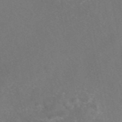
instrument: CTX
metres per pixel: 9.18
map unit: eAb
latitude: 47.8017
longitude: 109.8233
